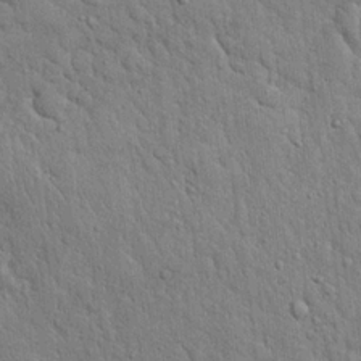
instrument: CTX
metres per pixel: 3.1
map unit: eHh
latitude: 19.6127
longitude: -61.4804
